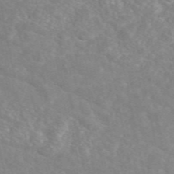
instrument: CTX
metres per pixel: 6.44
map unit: eAb
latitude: 49.1214
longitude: 118.3117
